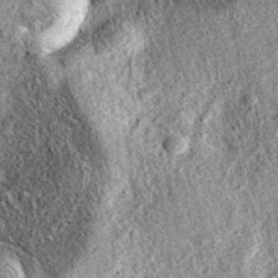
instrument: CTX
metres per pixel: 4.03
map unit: eAb
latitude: 37.0269
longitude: 108.4062
